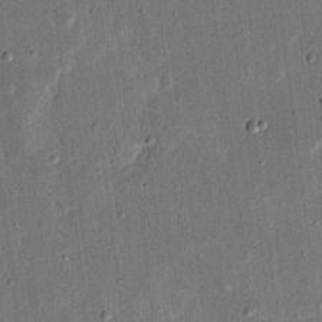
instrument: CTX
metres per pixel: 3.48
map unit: eHh
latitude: 16.4223
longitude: -70.5923
